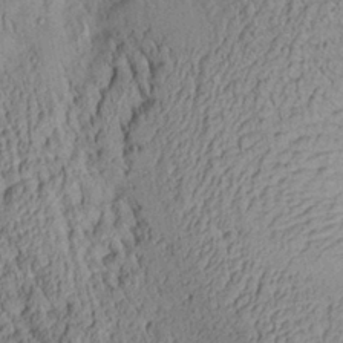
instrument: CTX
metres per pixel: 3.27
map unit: Aa
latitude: 28.0444
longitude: -134.8947
